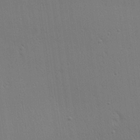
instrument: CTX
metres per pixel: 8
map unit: Aa
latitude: 26.1578
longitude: -141.9528
